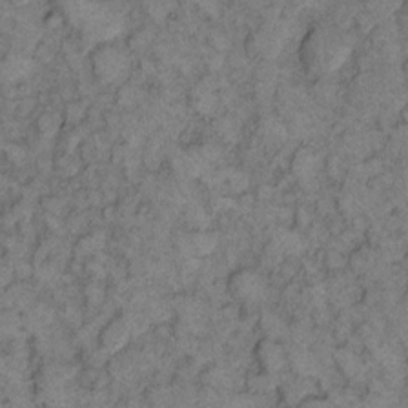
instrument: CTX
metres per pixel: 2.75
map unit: eHh
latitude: 11.9339
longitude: -63.0837
